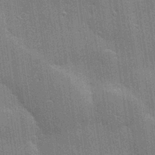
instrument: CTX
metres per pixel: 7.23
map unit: Hve
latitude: 28.5546
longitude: -93.1592
